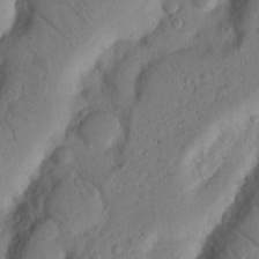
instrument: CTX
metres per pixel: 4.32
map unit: Nhu
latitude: 20.1200
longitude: -76.7435
